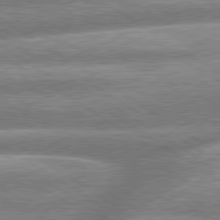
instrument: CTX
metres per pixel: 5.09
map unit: lApd
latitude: 79.6883
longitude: -160.1767
